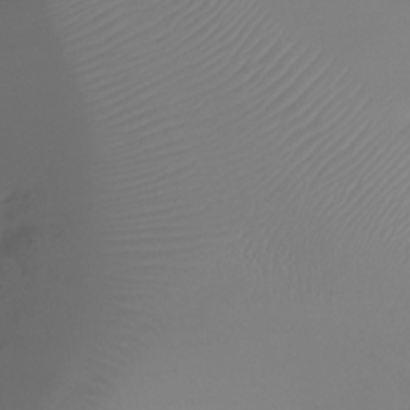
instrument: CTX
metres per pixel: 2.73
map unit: Ht
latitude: -17.4455
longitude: -43.7072
